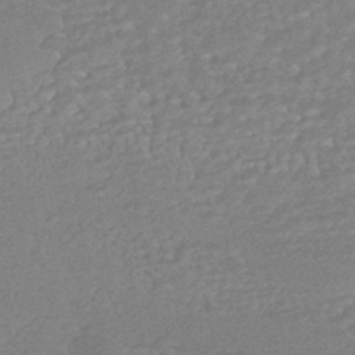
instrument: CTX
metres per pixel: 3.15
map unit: HNhu
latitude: -43.8233
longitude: 98.3117
